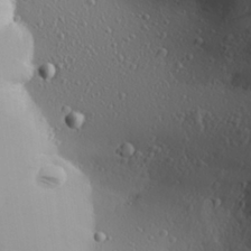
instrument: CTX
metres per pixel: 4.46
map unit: Aa
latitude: 27.1403
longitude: -136.1011
